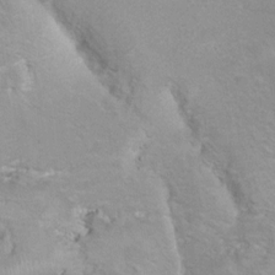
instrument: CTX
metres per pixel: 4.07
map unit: Hto
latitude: 7.5938
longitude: -30.8191
